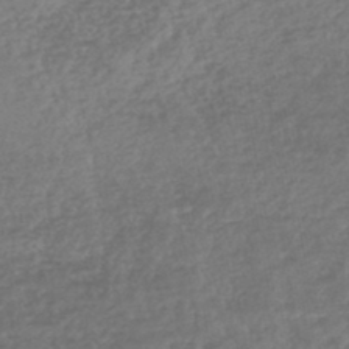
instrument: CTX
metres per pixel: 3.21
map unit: lHb
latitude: -45.9178
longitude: 67.9178
